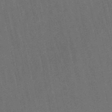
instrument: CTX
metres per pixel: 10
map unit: lHb
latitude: -48.4818
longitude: 70.8975
